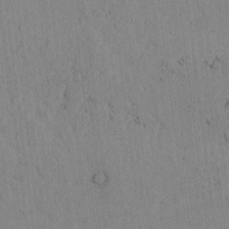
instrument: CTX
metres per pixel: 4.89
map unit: lAvf
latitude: 7.0269
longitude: 167.8611
